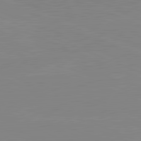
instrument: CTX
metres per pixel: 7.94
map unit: lApd
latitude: 81.8205
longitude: -157.0080
